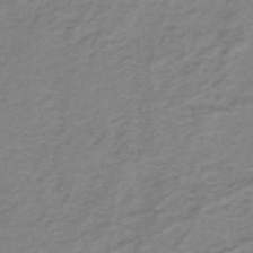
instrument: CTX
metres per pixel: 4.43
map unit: eHh
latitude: -44.7274
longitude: -30.0255
